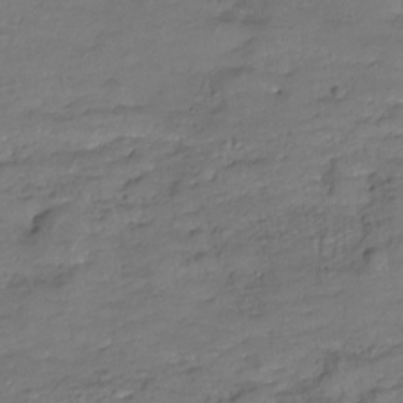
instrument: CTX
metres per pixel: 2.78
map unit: Hve
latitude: -27.7666
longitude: 91.2754
